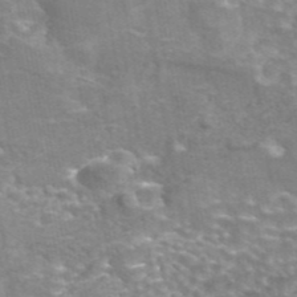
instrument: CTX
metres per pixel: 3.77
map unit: eAb
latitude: 44.7435
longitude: 105.7099
